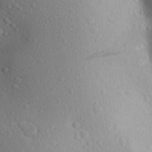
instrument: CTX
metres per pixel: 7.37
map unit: Aa
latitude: 24.1199
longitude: -146.6302
